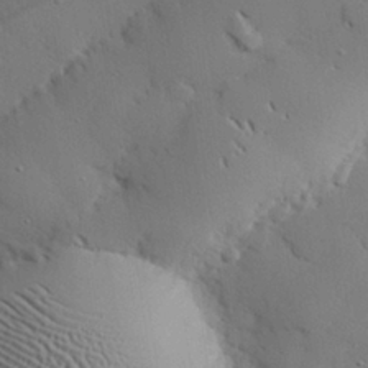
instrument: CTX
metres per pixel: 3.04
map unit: eHh
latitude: 27.4993
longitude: -81.5182
